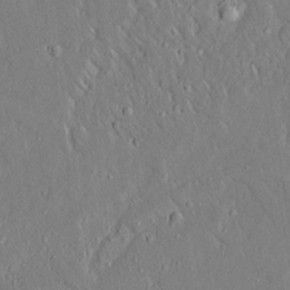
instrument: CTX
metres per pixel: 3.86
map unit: Aa
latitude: 16.9514
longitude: -149.4993
